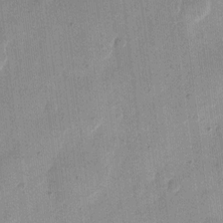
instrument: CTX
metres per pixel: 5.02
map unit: eHh
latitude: 11.2915
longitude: -68.5357
